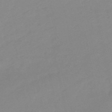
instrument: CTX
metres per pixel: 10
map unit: lHb
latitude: -49.2376
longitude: 81.0298
